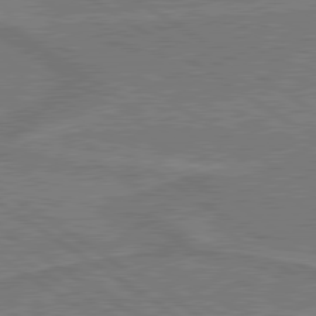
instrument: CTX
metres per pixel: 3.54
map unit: lApd
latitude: 79.9339
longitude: 166.0850
